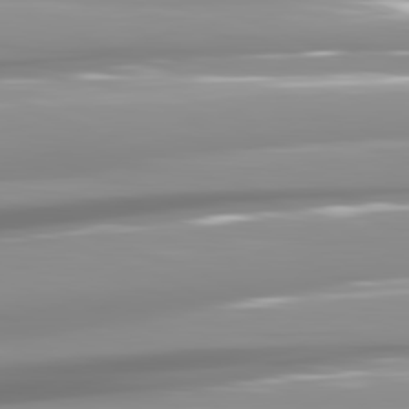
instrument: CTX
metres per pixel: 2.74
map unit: lApd
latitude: 81.8772
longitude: -138.7624
